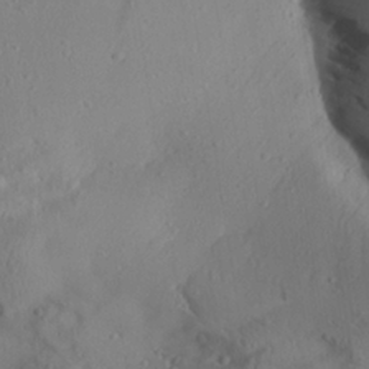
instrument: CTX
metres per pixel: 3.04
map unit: Aa
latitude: 25.0269
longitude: -143.5182
